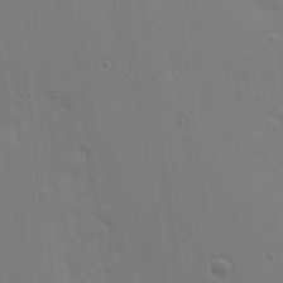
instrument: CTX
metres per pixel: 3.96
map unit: Ave
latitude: 23.3671
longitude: -135.9339
